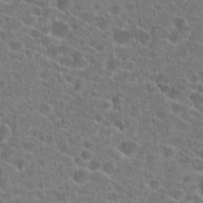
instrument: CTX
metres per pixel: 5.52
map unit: Hto
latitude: 22.5735
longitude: -43.4049
